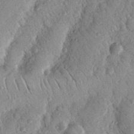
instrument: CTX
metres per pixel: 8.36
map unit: Nhu
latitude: 19.2159
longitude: -77.6882
